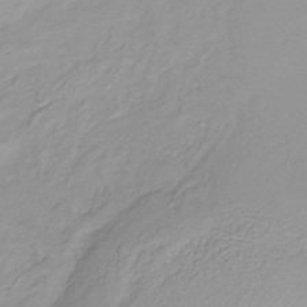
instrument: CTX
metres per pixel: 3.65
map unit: lHb
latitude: -39.7478
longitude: 72.1794
